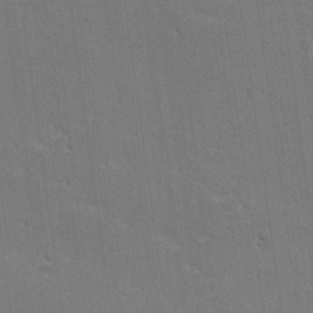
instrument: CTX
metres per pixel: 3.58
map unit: lHvf
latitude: 26.4979
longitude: 142.1605
